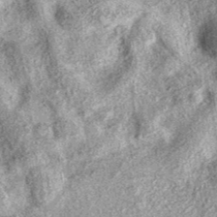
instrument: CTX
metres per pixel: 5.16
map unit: eAb
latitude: 37.7260
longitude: 106.7841
